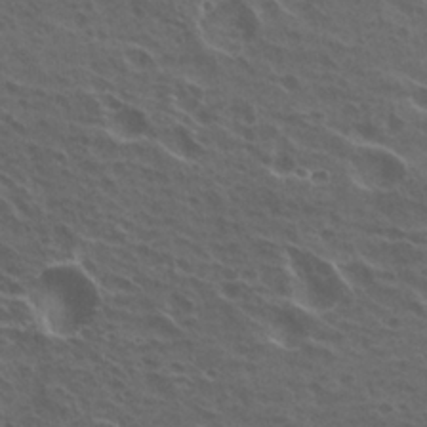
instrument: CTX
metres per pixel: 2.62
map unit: Hto
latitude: 23.6505
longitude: -30.8380
